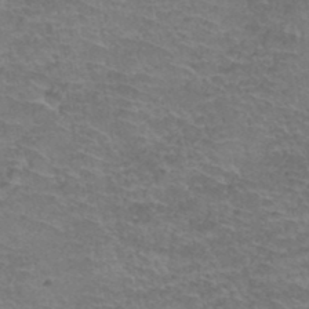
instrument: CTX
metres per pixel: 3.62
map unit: Hto
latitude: 37.7072
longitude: -42.1767
